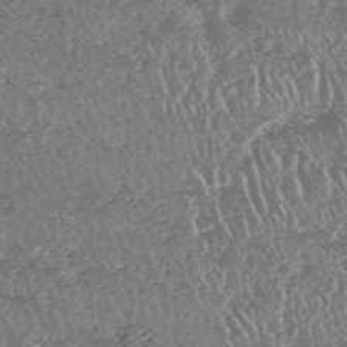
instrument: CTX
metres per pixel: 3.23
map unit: HNhu
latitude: -47.4643
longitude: 31.0864
